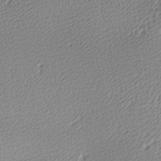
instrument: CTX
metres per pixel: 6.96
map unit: lAa
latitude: -10.5763
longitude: -126.1011
